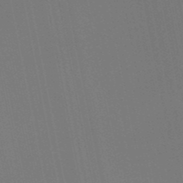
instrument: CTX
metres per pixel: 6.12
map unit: HNb
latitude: -51.0864
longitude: -47.0459
